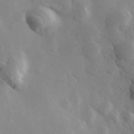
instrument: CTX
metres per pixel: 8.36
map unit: Hve
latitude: 33.1592
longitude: 149.7667
